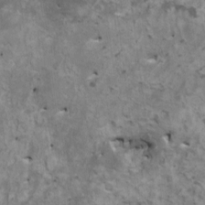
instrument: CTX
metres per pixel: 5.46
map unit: HNhu
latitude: 4.3089
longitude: 3.8800
